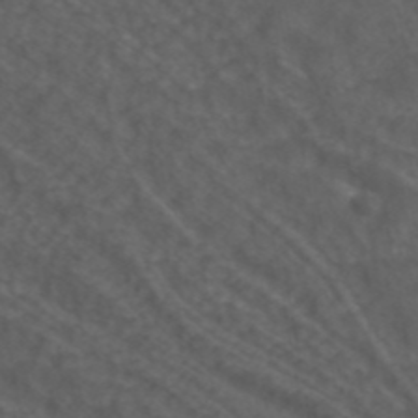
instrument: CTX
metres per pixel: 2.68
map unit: ANa
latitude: 43.5182
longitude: 24.1795
